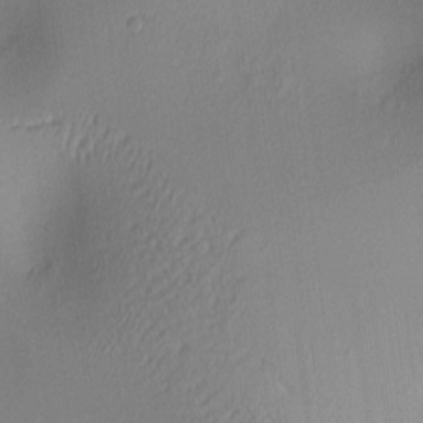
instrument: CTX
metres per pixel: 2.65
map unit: lAa
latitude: 2.7624
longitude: -115.6693
